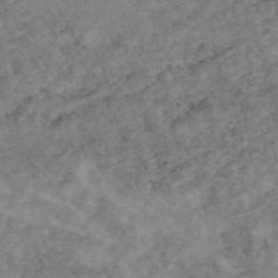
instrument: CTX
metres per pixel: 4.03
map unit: eAb
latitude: 48.3278
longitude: 121.2187
